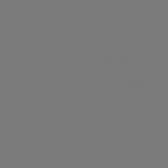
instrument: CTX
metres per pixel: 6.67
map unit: Hpe
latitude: 77.1970
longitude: -137.0837
